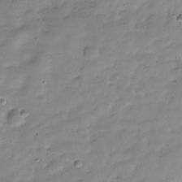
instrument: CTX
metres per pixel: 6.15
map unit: Hve
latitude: -30.4629
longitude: 90.9164
